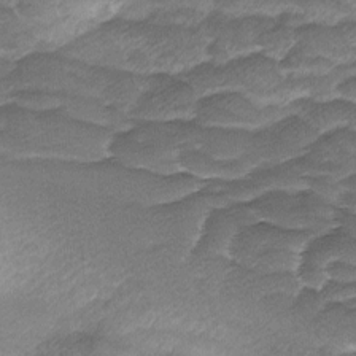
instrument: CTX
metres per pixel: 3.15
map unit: Ave
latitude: -8.6896
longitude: -123.0081
